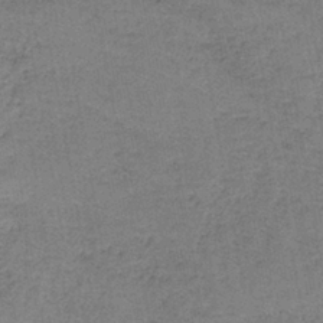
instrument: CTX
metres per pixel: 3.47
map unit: eAb
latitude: -36.8408
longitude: 52.1039
